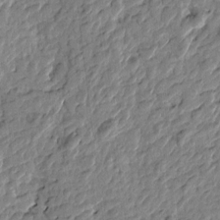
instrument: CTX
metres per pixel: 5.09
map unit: Htu
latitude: -1.9745
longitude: -179.1970
